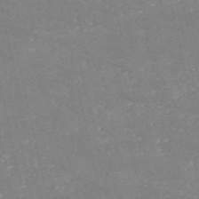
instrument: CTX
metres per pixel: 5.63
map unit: HNb
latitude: -54.5952
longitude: -38.4979
